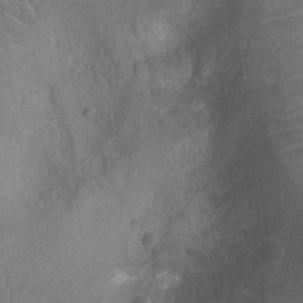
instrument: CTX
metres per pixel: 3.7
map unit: Nhu
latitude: -10.3117
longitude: -21.4238
